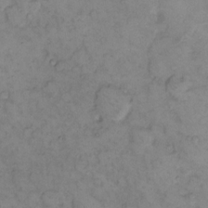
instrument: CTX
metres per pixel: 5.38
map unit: eHh
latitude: 11.8961
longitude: -62.8380
